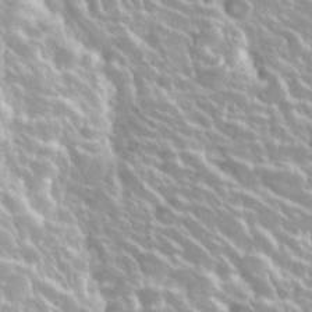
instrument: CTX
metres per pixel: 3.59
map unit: Nhu
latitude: 28.3278
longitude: -51.3103
